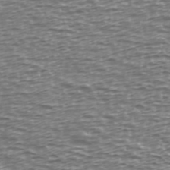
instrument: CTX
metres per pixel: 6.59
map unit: Ave
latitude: 40.1199
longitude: -112.9325
